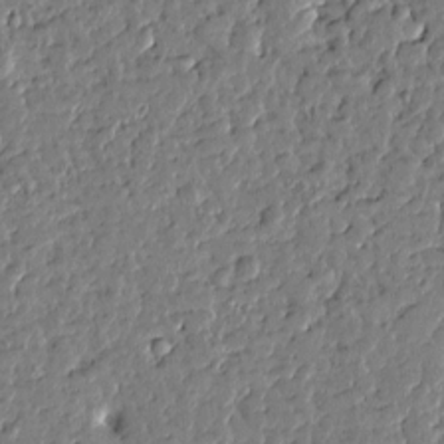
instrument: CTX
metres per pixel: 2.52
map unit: Htu
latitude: -0.2173
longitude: -178.3468
